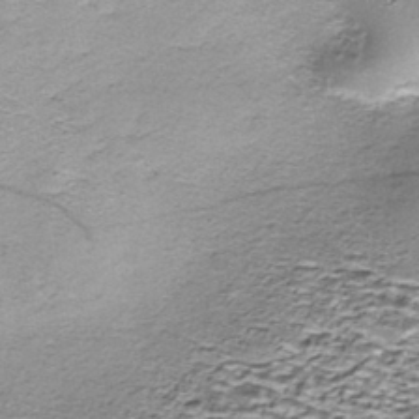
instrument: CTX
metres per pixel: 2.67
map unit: Nhe
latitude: -45.7856
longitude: 153.4454
